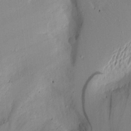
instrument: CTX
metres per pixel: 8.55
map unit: Aa
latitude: 20.0633
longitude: -144.7813
